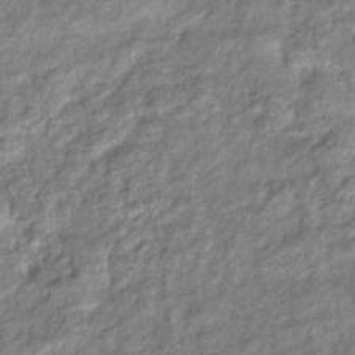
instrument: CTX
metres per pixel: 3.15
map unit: eHb
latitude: -39.4455
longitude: 80.8408
